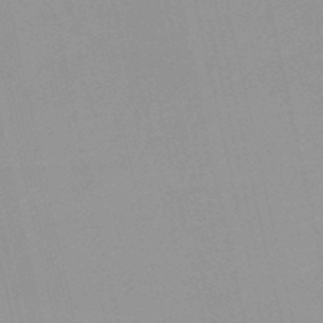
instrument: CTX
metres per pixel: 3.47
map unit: HNb
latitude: -52.1794
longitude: -51.0269
